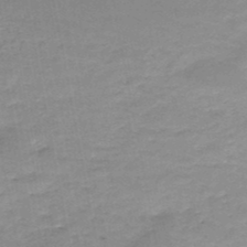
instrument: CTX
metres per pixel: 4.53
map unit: HNb
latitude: -48.1795
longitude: -38.4223
